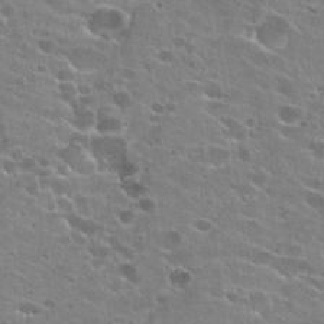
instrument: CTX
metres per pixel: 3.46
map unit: Hto
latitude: 23.8394
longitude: -42.5735
